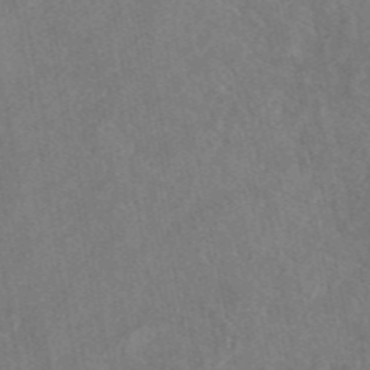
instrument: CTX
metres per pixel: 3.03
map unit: eAb
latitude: 46.9703
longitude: 127.8422
